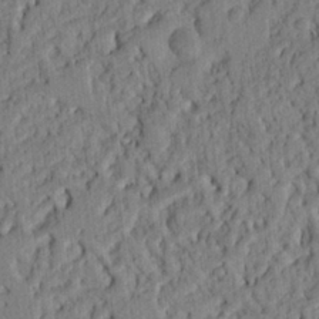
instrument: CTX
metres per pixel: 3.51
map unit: Ht
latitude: 8.4790
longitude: -76.1011
